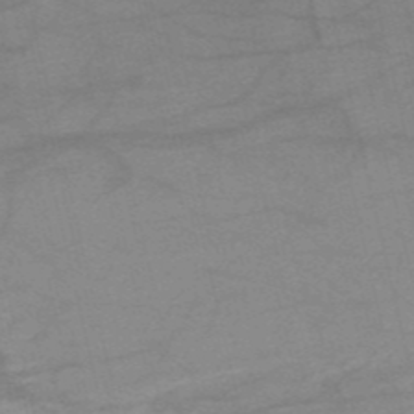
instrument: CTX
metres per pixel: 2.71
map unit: HNb
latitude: -53.0297
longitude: -47.7450
